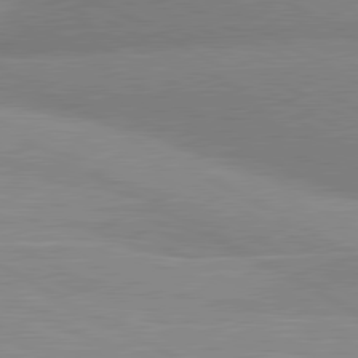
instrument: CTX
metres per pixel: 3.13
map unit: lApd
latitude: 80.7435
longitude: 125.1998
